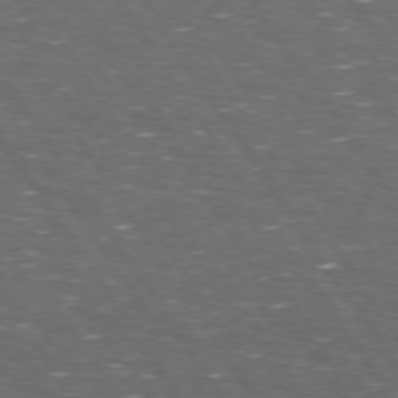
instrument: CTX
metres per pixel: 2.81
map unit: Hpe
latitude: 73.9906
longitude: -124.8380
